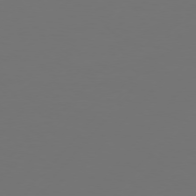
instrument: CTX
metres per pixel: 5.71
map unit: Hpe
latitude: 75.4804
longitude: -128.6112
